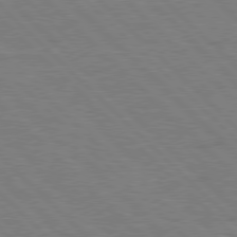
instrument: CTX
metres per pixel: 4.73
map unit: Hpe
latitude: 77.9717
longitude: -154.6490
